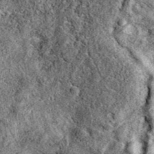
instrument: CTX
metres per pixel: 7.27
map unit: eAb
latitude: 39.3671
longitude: 111.5777
